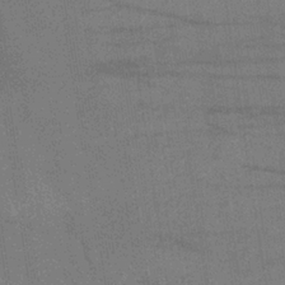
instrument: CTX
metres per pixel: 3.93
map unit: lHb
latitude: -34.5007
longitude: 65.5210
